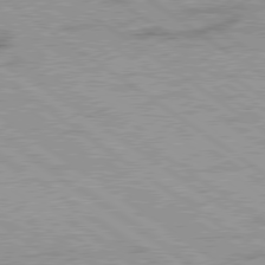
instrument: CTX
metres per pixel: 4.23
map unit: lApd
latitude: 78.6302
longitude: -53.4616
